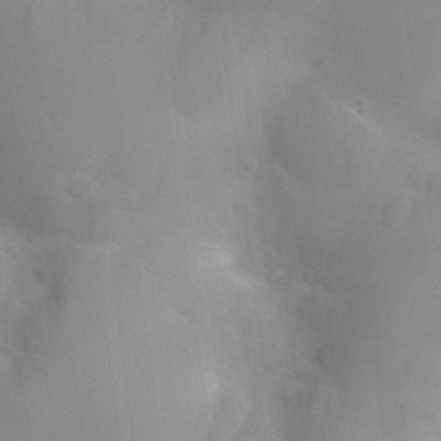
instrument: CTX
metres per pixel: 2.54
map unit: Nhu
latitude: 26.8002
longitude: -55.9339
